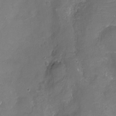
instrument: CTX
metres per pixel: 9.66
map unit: Nhu
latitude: -17.0109
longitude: -56.8191
